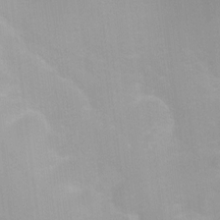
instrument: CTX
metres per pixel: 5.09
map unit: Ht
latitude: 2.8758
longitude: -33.8205
